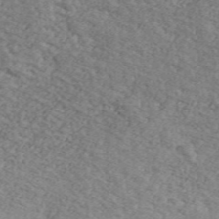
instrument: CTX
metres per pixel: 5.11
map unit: Ave
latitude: 41.1214
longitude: -110.3467
